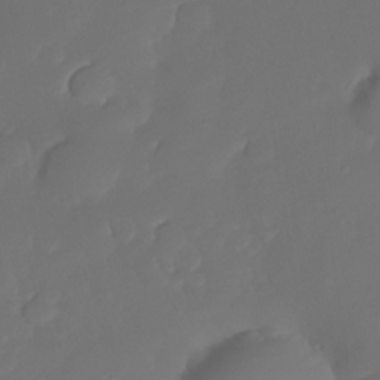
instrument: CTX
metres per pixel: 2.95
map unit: Nhe
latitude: -34.3306
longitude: -145.1781
